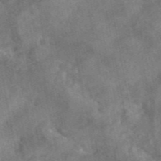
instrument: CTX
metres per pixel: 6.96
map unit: eAb
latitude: 46.5546
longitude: 127.4076
